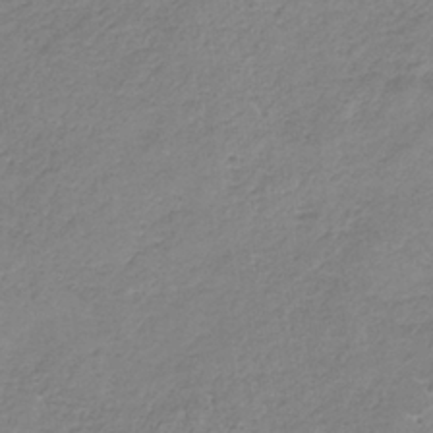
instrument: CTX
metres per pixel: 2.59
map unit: HNb
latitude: -35.1620
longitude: 56.2361
